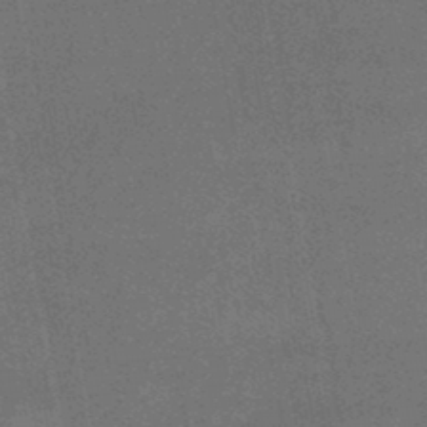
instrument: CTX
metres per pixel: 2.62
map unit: HNb
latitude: -47.2565
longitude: -40.0822
